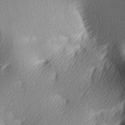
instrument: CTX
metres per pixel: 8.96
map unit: lAa
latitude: -5.1809
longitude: -122.4412
